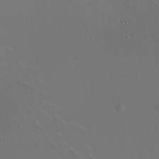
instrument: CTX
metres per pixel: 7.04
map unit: eHh
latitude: 1.3670
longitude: -54.3467
